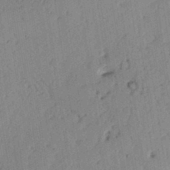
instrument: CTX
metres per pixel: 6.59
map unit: Ht
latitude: 11.5938
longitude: -74.3467
